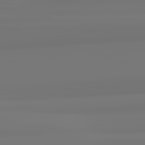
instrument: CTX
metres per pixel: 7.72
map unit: lApd
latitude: 82.6112
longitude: 170.5952
